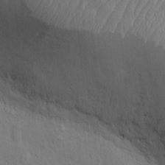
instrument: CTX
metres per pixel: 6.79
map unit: Ht
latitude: -4.3495
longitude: -14.6302
